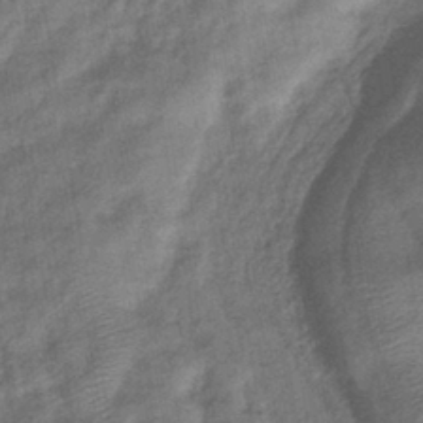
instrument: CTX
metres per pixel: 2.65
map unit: eHb
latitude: -39.8234
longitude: 80.4251
